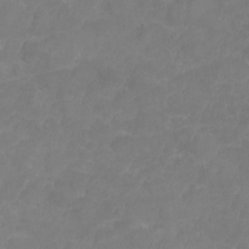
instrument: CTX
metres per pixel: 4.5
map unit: Nhe
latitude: -1.3888
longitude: -58.9703
